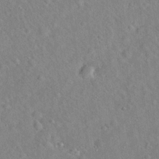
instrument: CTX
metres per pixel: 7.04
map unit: Hto
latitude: 20.0255
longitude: -53.7639
